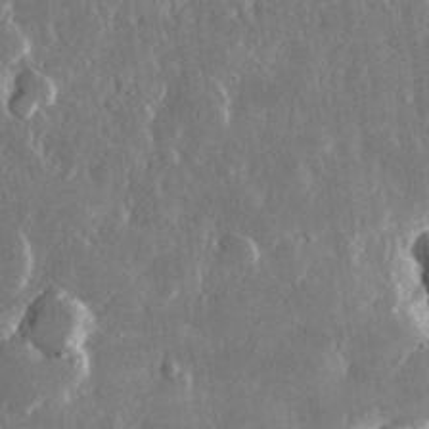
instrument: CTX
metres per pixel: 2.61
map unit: lHvf
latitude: 30.9703
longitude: -91.8205
